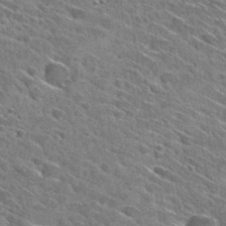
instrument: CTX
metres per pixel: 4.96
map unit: Hto
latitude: 29.8394
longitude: -45.4615
